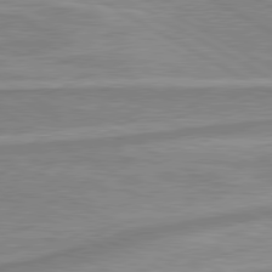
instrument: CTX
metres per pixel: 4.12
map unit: lApd
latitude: 80.1956
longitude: -173.6504
